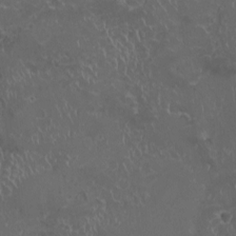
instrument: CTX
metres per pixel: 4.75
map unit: HNhu
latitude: -1.7856
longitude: 10.8786
